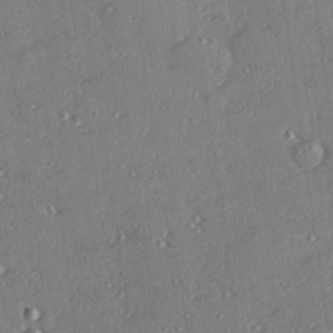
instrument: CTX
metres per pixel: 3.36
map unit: Hve
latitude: 27.1592
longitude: -91.3104
